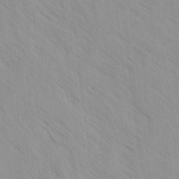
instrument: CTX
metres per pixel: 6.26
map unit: Ave
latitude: -1.6722
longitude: -112.4034
